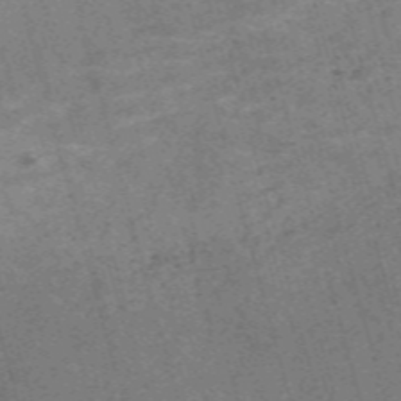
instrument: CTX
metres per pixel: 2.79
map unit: Nve
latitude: -59.2564
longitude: 63.8800
